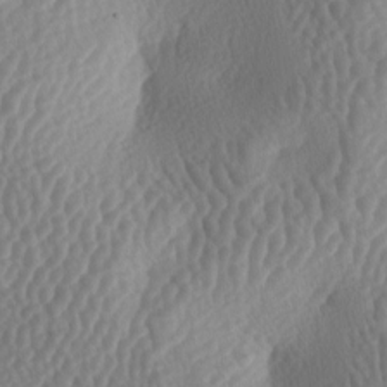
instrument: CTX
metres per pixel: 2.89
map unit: lAa
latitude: -5.8233
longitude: -128.3845
